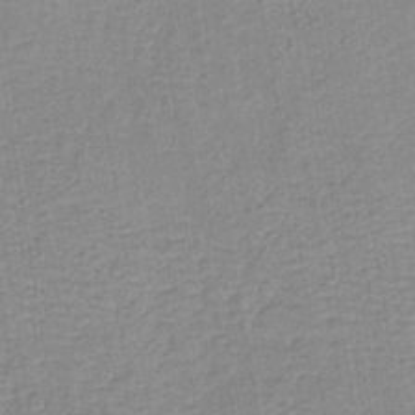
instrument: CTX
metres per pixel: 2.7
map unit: lHb
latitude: -40.1228
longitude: 60.4629
